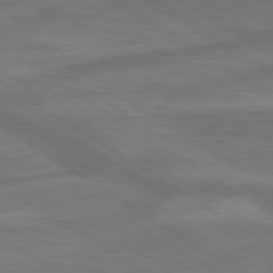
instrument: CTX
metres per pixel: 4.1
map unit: lApd
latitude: 79.8206
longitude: -172.3656
